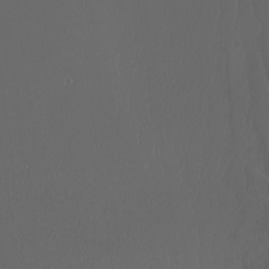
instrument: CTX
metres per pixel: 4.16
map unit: Nhu
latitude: -7.8800
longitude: -94.5546
